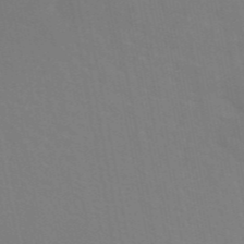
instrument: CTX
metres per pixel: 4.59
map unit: eAb
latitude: 45.5560
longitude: 121.3698
